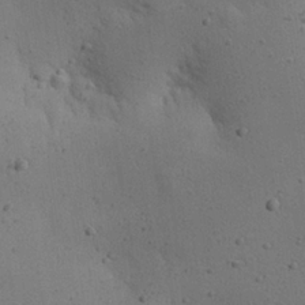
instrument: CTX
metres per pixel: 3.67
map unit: eHh
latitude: 24.9891
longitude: -72.0255
